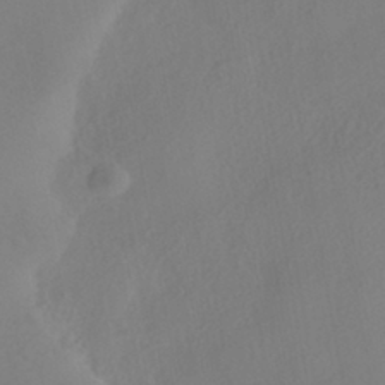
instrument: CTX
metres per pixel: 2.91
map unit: HNhu
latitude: -40.7463
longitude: 104.4629
